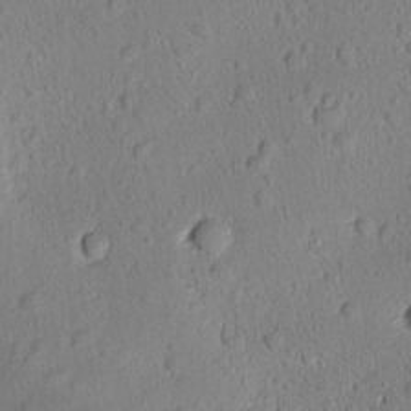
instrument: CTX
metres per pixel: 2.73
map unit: Ave
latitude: -10.0661
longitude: -121.4427
